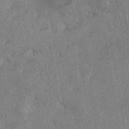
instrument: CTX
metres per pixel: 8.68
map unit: eHh
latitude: -41.1242
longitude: 120.5951
